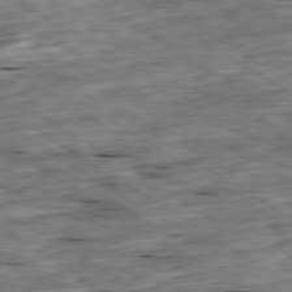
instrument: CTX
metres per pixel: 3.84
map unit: Ap
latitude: -80.0283
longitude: -85.1403
